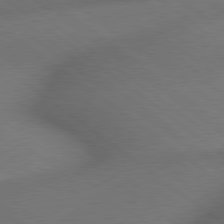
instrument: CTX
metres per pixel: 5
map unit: lApd
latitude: 79.1403
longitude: -167.9528
